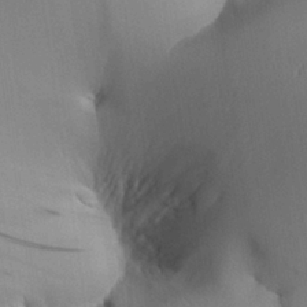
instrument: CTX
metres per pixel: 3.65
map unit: Aa
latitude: 25.8205
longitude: -132.7435
